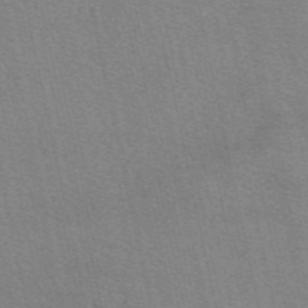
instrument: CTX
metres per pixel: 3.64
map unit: eAb
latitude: 50.9513
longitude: 107.9745
